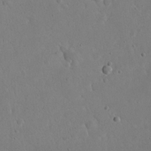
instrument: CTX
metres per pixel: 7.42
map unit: eHh
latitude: 20.8947
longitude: -68.6680
